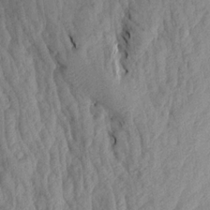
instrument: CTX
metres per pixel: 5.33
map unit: Aa
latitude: 18.5923
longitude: -146.0633
